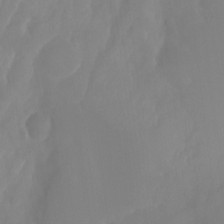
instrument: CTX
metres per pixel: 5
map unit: Ht
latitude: -14.7652
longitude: -56.6301
